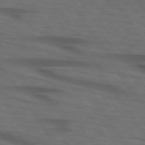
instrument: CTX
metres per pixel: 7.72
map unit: lApd
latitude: 73.9906
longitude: -74.3845
